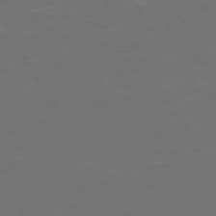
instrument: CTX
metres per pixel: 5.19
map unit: Hpe
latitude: 72.4412
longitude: -126.8569
